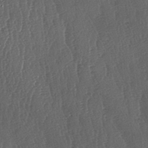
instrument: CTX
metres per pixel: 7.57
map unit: lAa
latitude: -7.3131
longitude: -129.6883
